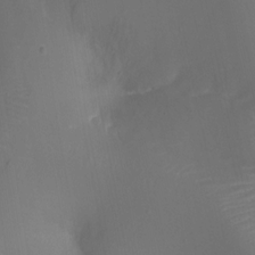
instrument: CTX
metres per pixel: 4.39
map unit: Ht
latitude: -15.9745
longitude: -41.5371
